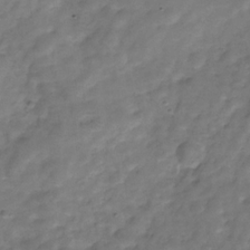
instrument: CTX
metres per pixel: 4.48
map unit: Hve
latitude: -30.1606
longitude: 93.0108
